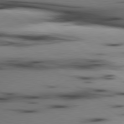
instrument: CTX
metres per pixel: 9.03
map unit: lApd
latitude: 80.2145
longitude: 160.6519
